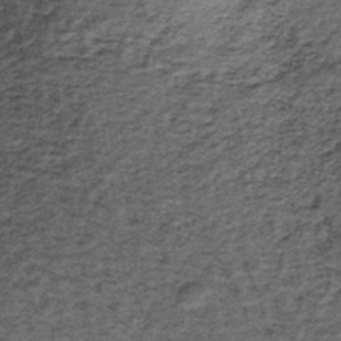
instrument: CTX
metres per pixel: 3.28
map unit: lHb
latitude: -39.2754
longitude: 66.2740
